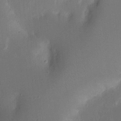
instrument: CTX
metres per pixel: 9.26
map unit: Nhu
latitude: 15.1781
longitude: -75.3104
